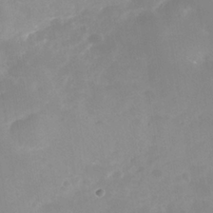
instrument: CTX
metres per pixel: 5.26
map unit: Nhe
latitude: -37.4076
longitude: -113.0080
